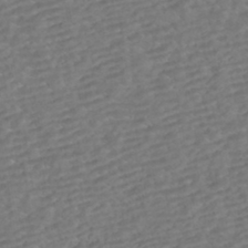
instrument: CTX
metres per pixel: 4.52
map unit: HNhu
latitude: -42.7841
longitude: 105.2565
